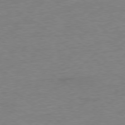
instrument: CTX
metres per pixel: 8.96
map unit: Ap
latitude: -79.2754
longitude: -67.6505
